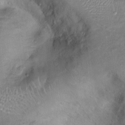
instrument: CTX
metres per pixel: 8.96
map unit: Ht
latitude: 14.6869
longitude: -41.0836
